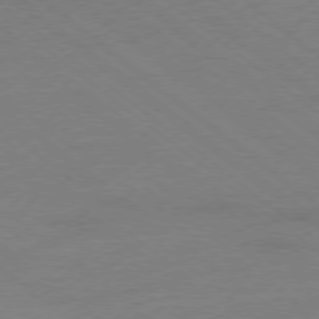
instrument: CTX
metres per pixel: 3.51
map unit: Ap
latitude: -78.4629
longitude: -56.0633
